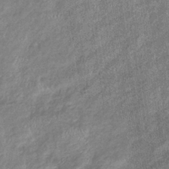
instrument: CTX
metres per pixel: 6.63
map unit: eHb
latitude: -38.3118
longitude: 78.8975
